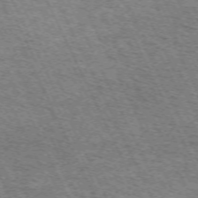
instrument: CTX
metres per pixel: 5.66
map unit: Hpe
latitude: -70.9920
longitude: 11.1242
